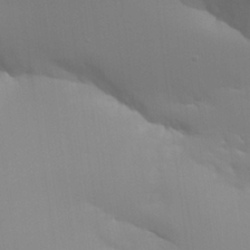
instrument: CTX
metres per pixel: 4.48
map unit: Aa
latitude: 26.6869
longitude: -131.3671
